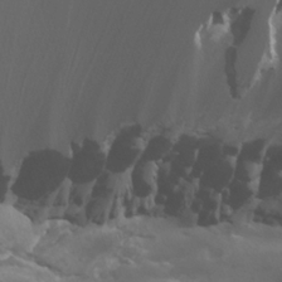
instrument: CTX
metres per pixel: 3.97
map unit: Htu
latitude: -6.1794
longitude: -75.0081
